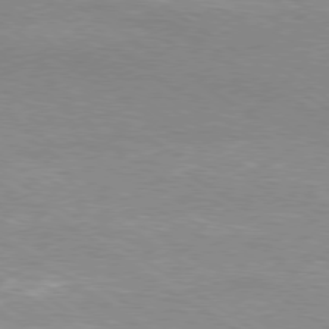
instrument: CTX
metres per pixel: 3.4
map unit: Ap
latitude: -80.1039
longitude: -66.4601
